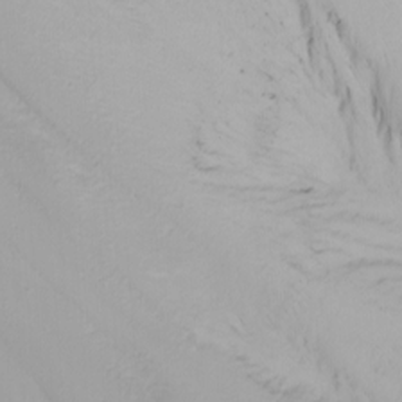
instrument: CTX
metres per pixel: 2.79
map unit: Nhu
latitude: -4.7085
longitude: -87.3859
